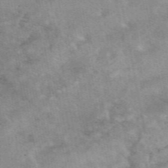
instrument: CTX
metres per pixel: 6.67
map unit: eAb
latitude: 48.6302
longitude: 121.2565
